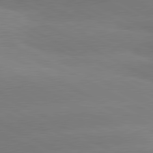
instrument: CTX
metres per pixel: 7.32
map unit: lApd
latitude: 80.9325
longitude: -150.6679
